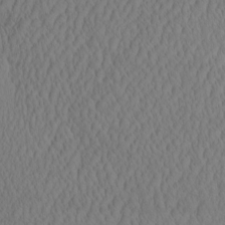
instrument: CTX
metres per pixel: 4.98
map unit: eHh
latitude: -2.8785
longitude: 15.9745
